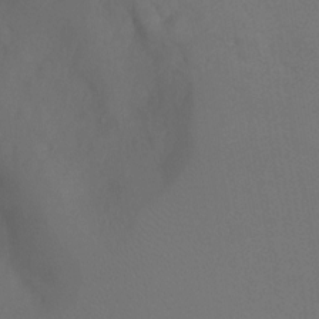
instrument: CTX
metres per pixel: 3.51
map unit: Ht
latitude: -5.8800
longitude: -26.8947
